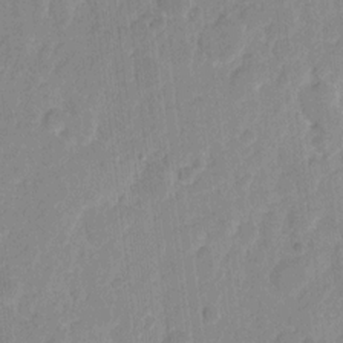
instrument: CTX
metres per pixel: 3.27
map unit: eHh
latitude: 9.7072
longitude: -65.9150
